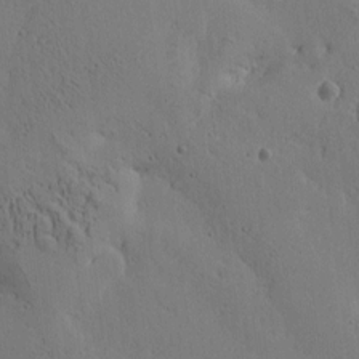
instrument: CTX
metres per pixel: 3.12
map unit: lAa
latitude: 6.8191
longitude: -114.2711
